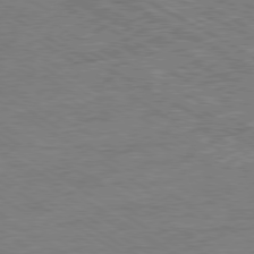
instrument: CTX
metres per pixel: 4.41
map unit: Ap
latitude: -80.3873
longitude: -78.9892
